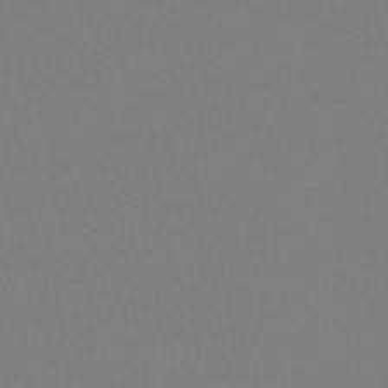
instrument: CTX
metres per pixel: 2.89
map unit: lHb
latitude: -46.6707
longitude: 70.8219
